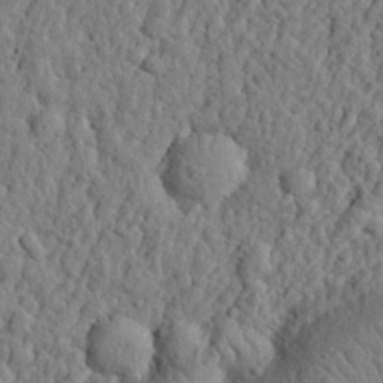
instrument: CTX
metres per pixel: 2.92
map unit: eHh
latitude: 26.8569
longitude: -77.7260
